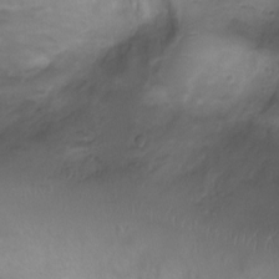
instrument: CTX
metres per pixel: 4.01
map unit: Ht
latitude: 4.1389
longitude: -20.5546
